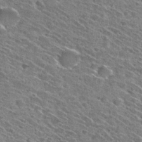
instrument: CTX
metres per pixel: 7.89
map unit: Hto
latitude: 28.7435
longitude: -45.2348
